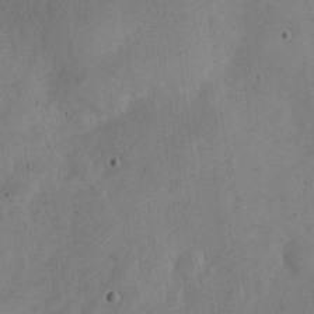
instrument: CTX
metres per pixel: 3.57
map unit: Nve
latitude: -25.2565
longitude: 107.2565
